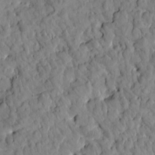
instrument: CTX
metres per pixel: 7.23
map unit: Htu
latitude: 1.4615
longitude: 177.7478
